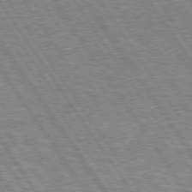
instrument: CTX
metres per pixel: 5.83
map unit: Hpe
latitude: 74.5924
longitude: -150.6301
